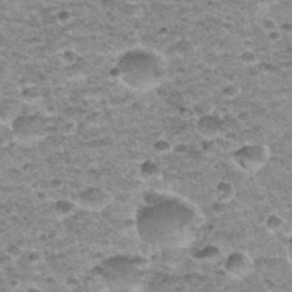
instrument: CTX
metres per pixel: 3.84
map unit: Nhu
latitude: 32.4034
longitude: -53.0647
